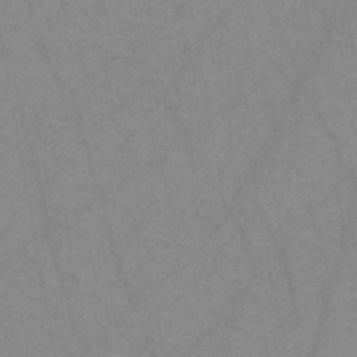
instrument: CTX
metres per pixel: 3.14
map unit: HNb
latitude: -44.8786
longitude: -40.6490
